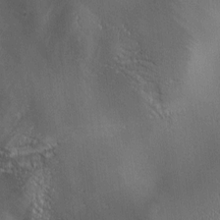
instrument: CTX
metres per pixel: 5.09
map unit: lAa
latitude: 0.8569
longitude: -116.1389
